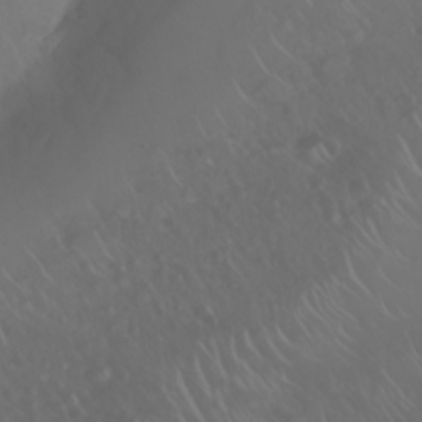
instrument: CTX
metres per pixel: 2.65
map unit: Nhu
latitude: 23.0080
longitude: -64.4412
